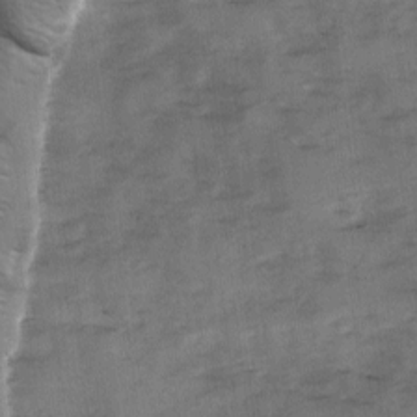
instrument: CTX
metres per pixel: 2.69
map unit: Ave
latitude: 0.9702
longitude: -110.5546
